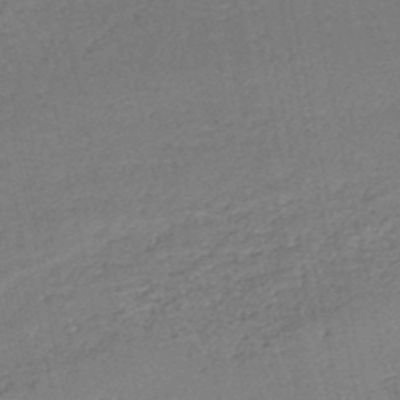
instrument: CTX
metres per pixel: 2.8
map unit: HNb
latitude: -50.2739
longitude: -47.8395
